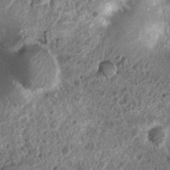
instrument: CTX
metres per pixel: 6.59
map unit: Nhu
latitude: 6.7813
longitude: -21.9150
